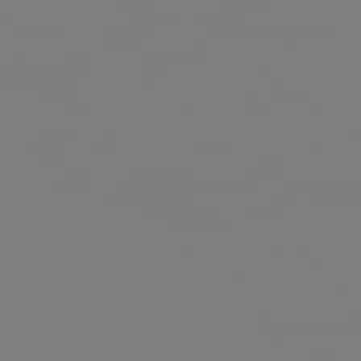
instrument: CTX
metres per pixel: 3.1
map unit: Hpe
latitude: 75.0458
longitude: -127.6316
